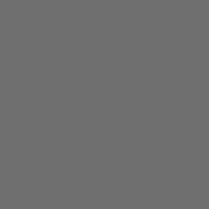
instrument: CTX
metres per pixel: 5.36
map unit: Hpe
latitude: 73.7639
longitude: -127.8395
